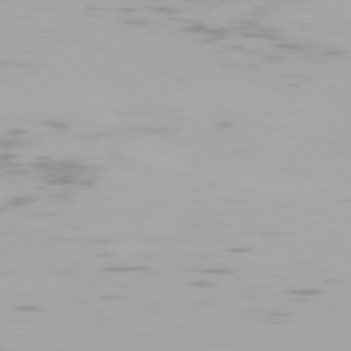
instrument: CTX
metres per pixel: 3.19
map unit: Hpe
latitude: 77.1025
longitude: -170.0255
